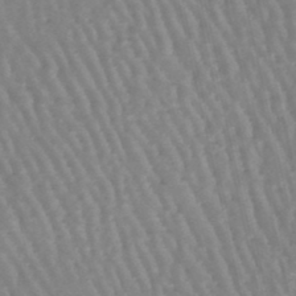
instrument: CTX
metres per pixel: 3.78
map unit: lHb
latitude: -46.7841
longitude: 76.4629
